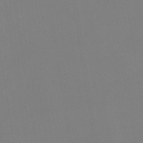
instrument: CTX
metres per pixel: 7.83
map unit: lHb
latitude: -48.2551
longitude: 67.5588
